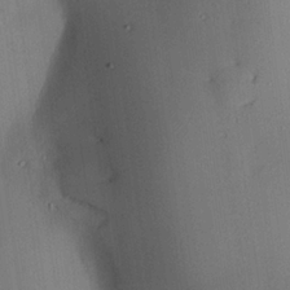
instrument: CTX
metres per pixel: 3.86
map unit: lAvf
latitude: 25.1592
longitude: -112.1200
